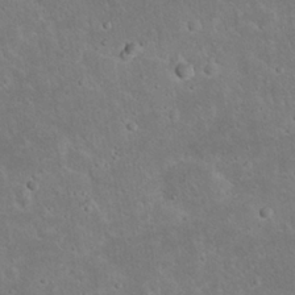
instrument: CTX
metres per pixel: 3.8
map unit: Nhu
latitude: 23.3104
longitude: -71.6883
